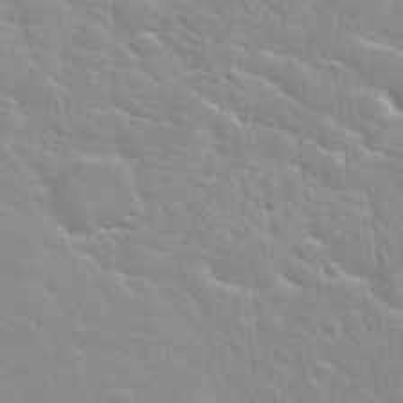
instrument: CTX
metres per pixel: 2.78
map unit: Nhu
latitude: 31.4238
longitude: -50.5545
